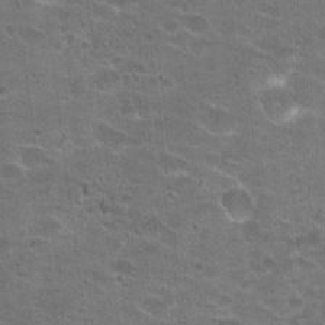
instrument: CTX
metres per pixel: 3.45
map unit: Hto
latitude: 22.1389
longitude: -42.7246
